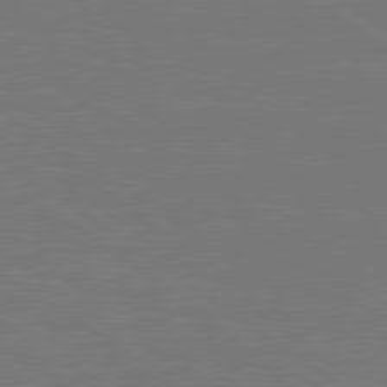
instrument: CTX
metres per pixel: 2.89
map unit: lApd
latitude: 79.8017
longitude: 163.7855
